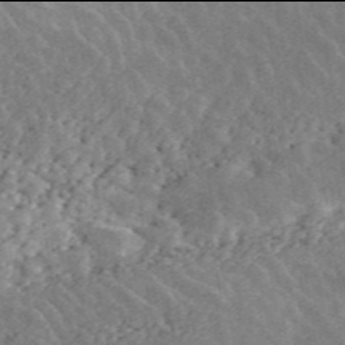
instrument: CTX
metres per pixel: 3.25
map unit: ANa
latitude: 45.9906
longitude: 37.7477
